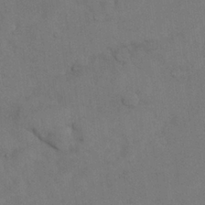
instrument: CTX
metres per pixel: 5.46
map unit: Nhu
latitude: 27.2726
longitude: -70.8947
